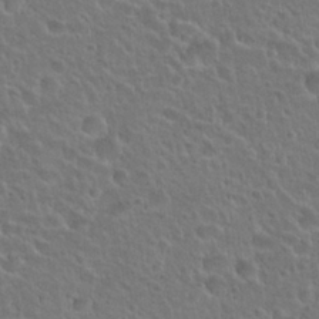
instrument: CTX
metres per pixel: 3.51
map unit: Hto
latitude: 25.9150
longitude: -50.4223
